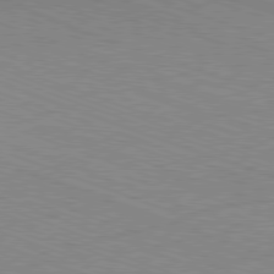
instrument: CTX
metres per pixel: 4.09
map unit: Ap
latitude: -81.3699
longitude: -73.5938
